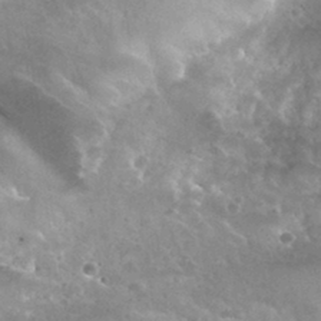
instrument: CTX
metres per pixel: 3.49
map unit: Nhu
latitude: 30.8380
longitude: -54.4223
